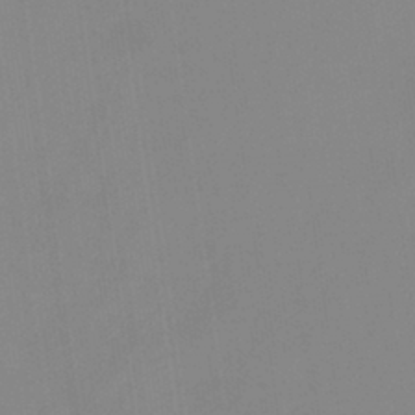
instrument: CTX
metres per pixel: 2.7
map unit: eHb
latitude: -37.1809
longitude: 75.0865
